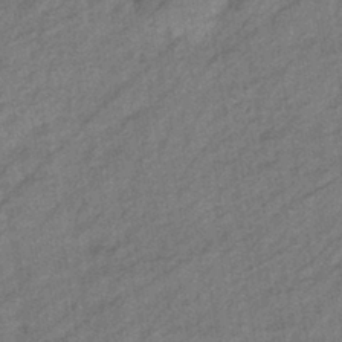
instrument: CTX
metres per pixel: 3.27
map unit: eHb
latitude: -40.6140
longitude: 82.1228
